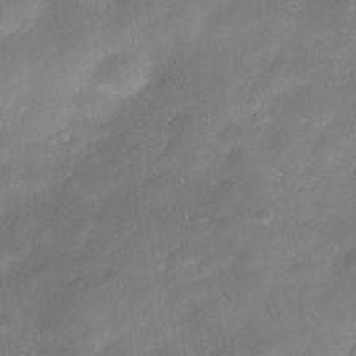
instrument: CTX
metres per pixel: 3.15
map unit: Nhe
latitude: -35.6344
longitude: -145.5749
